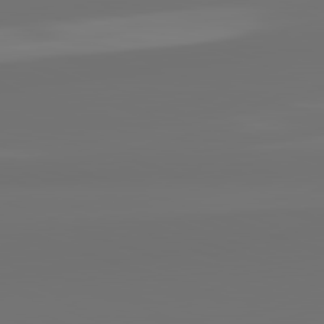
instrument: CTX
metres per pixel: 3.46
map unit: lApd
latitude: 82.3278
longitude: 163.2187
